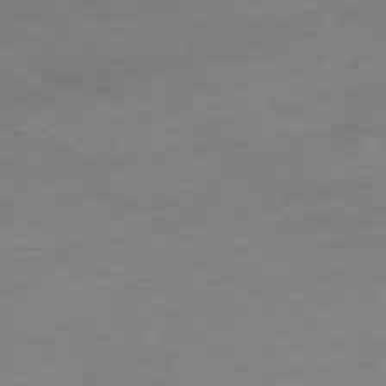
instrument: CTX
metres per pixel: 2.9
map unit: Ap
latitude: -79.5210
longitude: -73.5749
